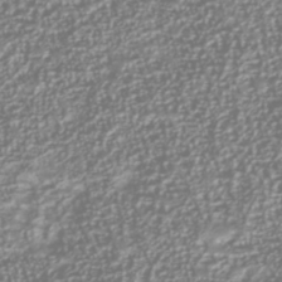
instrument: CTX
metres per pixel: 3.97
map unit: Nhu
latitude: -40.2928
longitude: -84.8380
